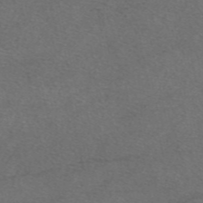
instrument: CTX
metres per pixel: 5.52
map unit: eAb
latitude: 48.1578
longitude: 107.5777
